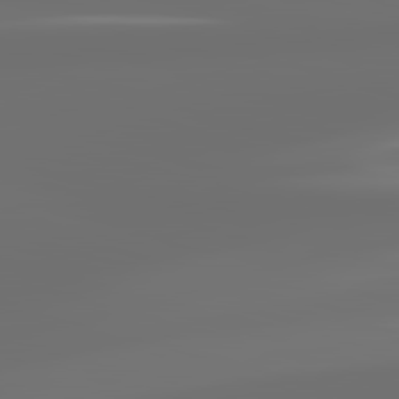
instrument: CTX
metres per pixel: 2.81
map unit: lApd
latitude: 83.5371
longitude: -130.5168
